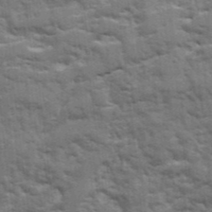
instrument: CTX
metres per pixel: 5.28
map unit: Ave
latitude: 20.2901
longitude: -129.9339
